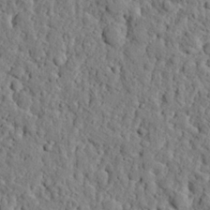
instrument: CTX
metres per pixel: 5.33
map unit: eHh
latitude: 26.1578
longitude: -78.4790
